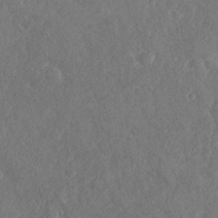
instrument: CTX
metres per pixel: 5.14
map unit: Nhu
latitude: -30.9352
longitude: -60.1955
